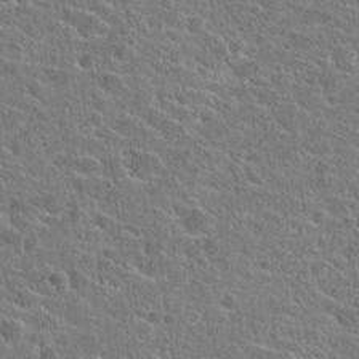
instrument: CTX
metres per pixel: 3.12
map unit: Hto
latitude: 23.4615
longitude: -45.0269
